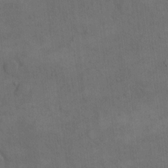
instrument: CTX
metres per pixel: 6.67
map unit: eHh
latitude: 15.9151
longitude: -66.8002
